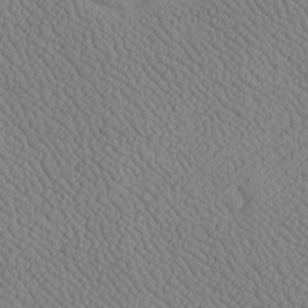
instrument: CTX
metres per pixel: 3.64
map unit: Htu
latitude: -7.1809
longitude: 156.3495
